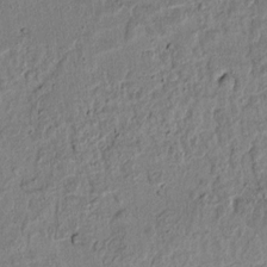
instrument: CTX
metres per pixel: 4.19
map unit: lAvf
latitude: 6.6679
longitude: 168.2361
